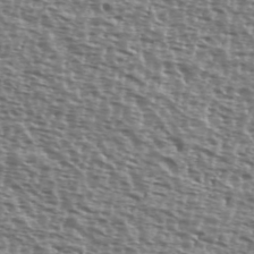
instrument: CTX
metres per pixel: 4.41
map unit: Ave
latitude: 40.0444
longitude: -111.8584
